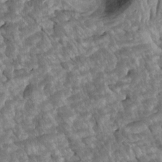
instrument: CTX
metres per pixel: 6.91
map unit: Htu
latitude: 2.5168
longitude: 143.0864
